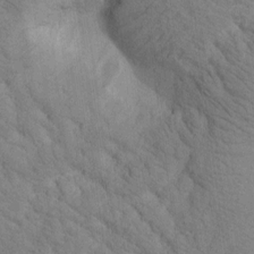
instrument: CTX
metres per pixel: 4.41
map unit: Htu
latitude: -0.2551
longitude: 174.3684
